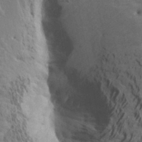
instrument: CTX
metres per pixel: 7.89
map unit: Aa
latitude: 17.7261
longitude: -143.1403
